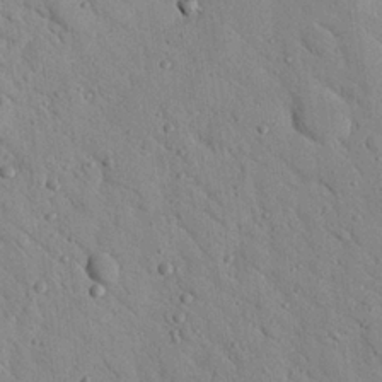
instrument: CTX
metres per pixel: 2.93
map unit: Nhu
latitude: 23.0269
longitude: -76.3278
